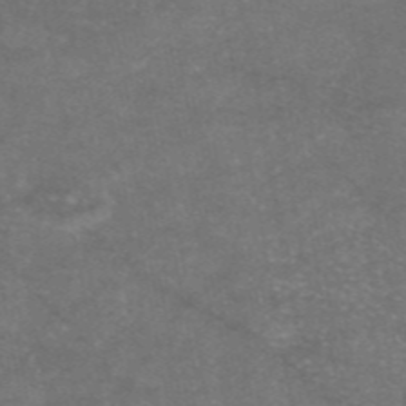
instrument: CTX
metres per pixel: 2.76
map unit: eAb
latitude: 47.0081
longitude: 120.4629
